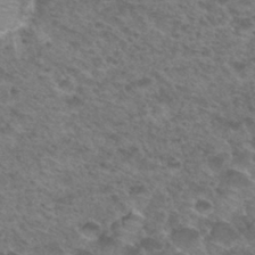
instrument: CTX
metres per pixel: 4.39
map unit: Hto
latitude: 33.2348
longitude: -49.1781
